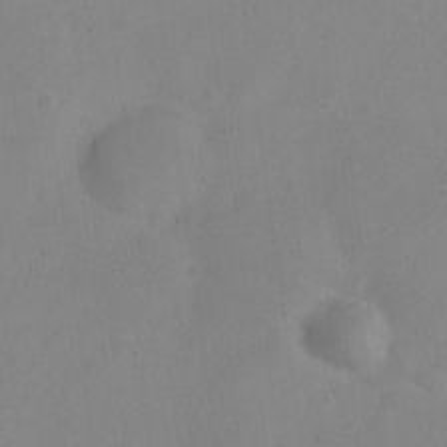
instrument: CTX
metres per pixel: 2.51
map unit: Nve
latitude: -23.7856
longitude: 107.1620
